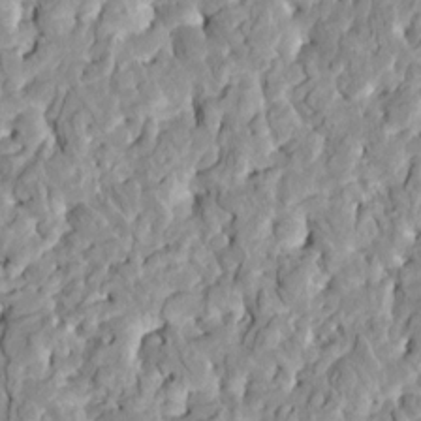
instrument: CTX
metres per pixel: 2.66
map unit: HNhu
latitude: 7.5749
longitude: -2.6679
